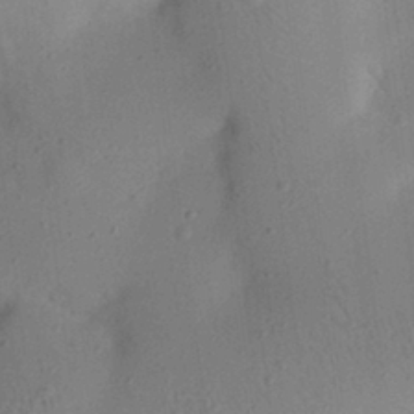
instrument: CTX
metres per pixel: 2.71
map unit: eHh
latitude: 25.0269
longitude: -70.3278
